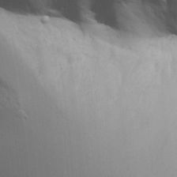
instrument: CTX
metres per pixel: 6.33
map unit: Aa
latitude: 25.9528
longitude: -136.6113
